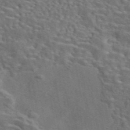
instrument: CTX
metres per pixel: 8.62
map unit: eAb
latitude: 43.6505
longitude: 111.7099
